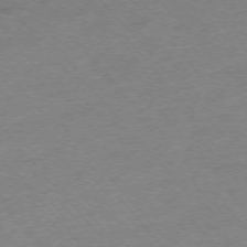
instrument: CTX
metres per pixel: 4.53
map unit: Ap
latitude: -75.7100
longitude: -71.7827
